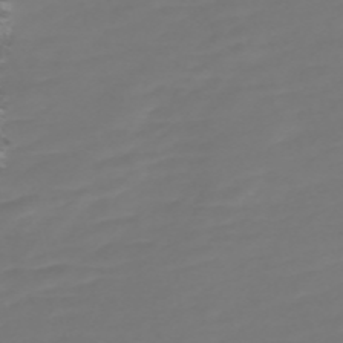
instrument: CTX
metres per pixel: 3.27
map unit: Nve
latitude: -59.2186
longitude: 57.6911
